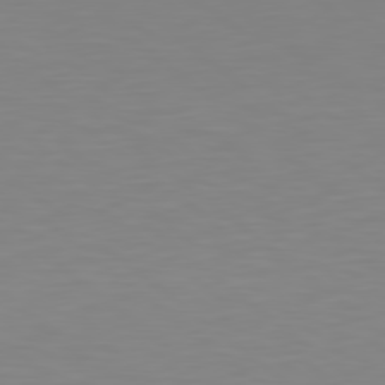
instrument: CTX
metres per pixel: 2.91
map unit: Hpe
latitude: 78.9325
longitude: -174.5924
